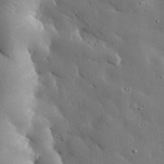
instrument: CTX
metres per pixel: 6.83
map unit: eHh
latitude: 30.2712
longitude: -80.7246
